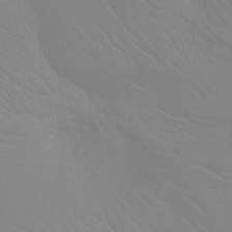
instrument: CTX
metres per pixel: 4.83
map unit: Ht
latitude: -4.2739
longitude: -25.4048
